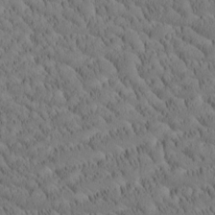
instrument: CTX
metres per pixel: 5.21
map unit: Htu
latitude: -4.4062
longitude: 173.5210
